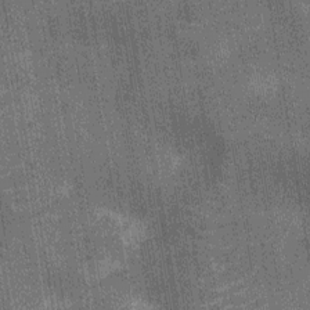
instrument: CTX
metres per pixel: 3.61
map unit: Nhu
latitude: -12.7652
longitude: -21.7449
